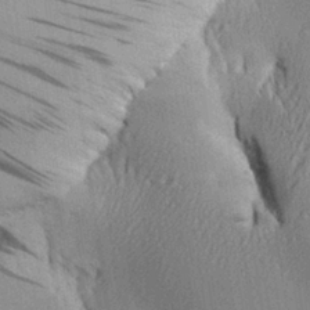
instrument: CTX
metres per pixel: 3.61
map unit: Aa
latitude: 29.2159
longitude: -136.2901
